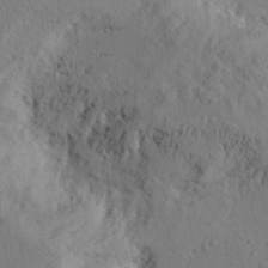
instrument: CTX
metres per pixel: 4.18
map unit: eHh
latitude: 24.2522
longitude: -80.2900
